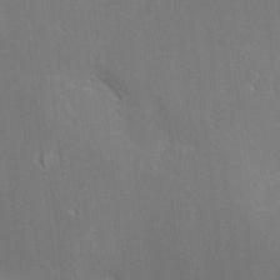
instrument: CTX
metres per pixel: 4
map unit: Aa
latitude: 9.9717
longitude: -142.3090
